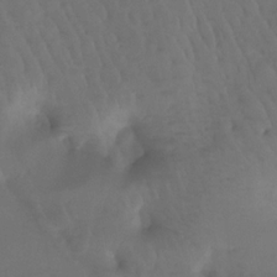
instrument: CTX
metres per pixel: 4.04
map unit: Htu
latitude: -14.8975
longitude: -47.0837
